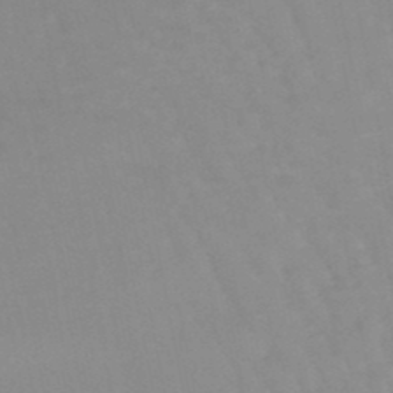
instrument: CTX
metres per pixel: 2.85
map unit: lHb
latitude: -48.2362
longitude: 76.9353
